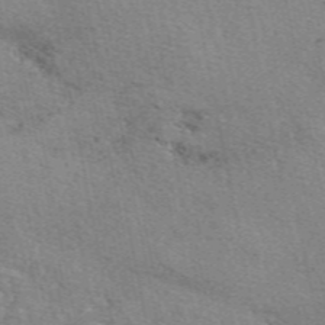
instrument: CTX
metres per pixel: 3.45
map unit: eAb
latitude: 50.5545
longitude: 108.3873
